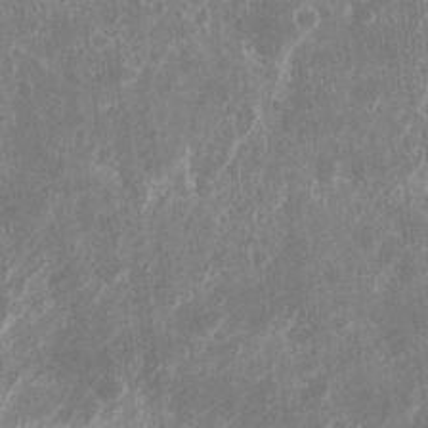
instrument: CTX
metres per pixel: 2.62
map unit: eHh
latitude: 10.9892
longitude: -71.3670
